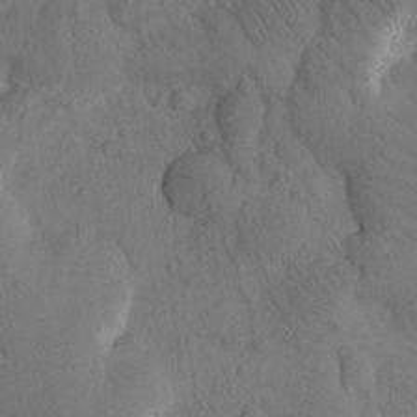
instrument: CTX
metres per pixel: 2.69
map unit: Htu
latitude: -0.5196
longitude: 173.8044
